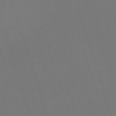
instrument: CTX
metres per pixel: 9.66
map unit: eHh
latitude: -63.2942
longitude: 51.5966
